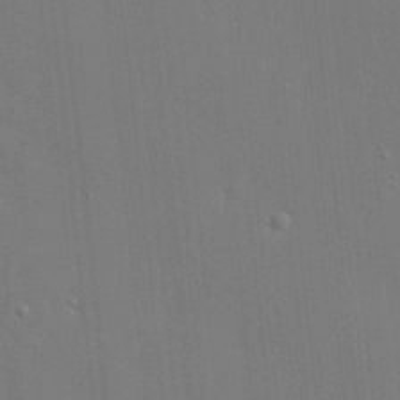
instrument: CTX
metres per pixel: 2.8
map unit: Ave
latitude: 17.7639
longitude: -139.2537
